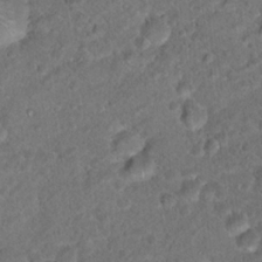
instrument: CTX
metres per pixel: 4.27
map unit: Hto
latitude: 17.4049
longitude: -37.4238
